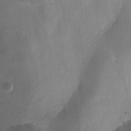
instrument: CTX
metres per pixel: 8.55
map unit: Nhu
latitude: -12.9164
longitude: -59.4049
